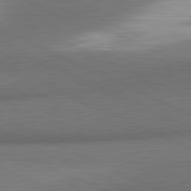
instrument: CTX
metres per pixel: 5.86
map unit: lApd
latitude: 81.3293
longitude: 164.3684
